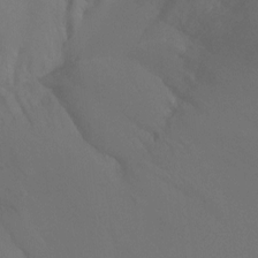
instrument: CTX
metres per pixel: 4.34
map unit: Ht
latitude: -8.5385
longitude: -33.1025
